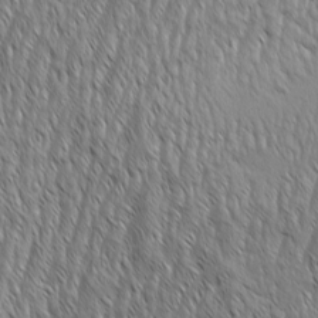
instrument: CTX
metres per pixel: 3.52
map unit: Aa
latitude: 6.9892
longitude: -130.0633
